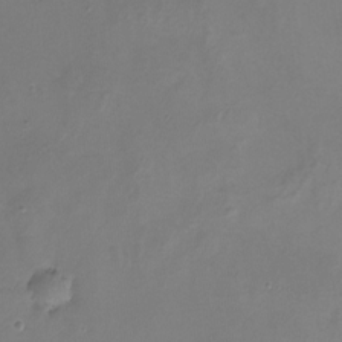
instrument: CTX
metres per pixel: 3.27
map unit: Nhu
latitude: -16.7841
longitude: -50.8002
